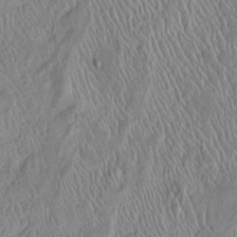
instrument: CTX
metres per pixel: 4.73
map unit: Htu
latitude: -6.3684
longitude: 153.0108
